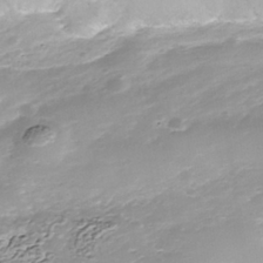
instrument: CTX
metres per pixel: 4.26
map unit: Nhe
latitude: -39.2943
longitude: -116.9136
